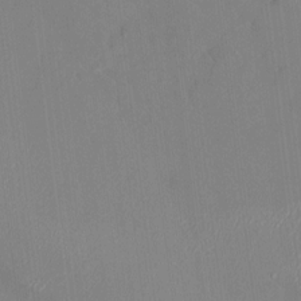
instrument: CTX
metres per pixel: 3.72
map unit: HNhu
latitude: 7.2537
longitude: 2.6329
